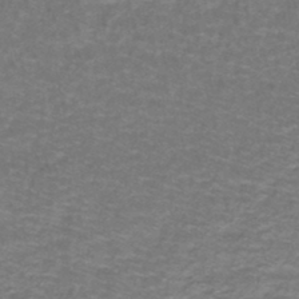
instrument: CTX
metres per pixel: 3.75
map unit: lHb
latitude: -43.6910
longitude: 55.3132
